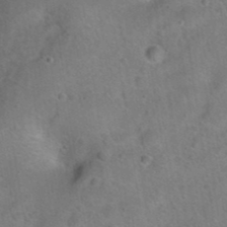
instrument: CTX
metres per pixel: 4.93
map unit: Hto
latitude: 21.1214
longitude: -49.8772
